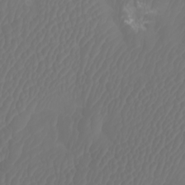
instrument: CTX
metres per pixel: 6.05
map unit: Htu
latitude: -1.1620
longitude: -76.5168
